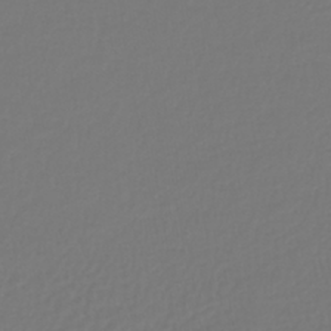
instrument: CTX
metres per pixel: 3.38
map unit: lHb
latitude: -43.0297
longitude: 60.3495
